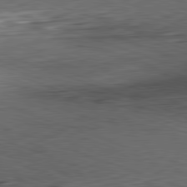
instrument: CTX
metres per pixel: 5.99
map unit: Hpe
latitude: -82.4629
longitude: 13.8422
